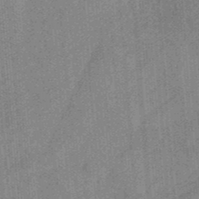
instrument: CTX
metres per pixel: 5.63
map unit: HNb
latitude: -34.5196
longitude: 57.1998
